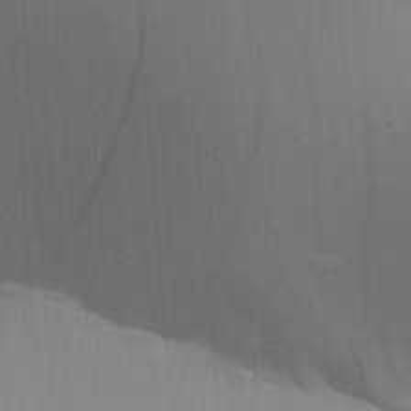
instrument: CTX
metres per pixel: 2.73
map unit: Aa
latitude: 24.7057
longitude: -133.0647
